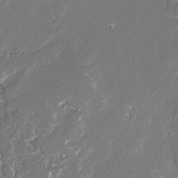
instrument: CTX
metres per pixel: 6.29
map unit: lAvf
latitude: -0.3496
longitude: -108.8191
